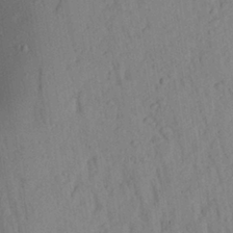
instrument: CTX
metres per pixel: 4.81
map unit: Aa
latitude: 27.1592
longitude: -148.1011
